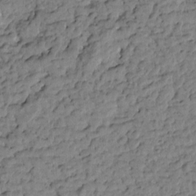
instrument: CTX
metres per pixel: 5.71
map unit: Htu
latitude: -0.7275
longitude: -179.1215
